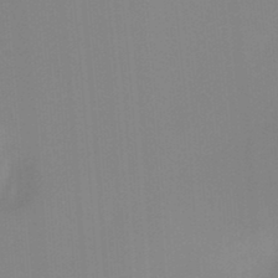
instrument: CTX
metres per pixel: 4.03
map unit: Hto
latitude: -8.5385
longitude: -49.0269
